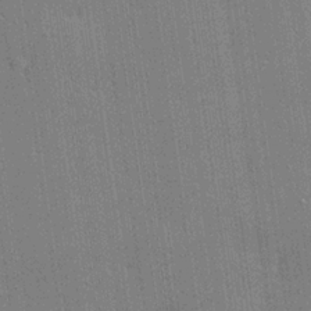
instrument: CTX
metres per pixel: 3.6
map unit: lHvf
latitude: 20.5168
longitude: 142.9163
